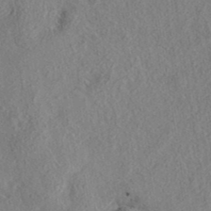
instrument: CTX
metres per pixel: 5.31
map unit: eAb
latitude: 37.8584
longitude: 112.9353
